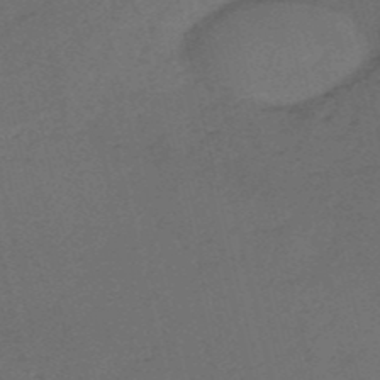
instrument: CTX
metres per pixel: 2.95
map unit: HNb
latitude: -53.5777
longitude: -41.8772
